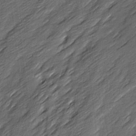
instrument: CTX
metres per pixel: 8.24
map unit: Ave
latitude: 16.3089
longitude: -136.4601
